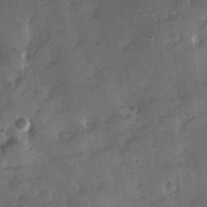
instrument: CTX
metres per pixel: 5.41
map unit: Hve
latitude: 24.4412
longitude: 146.8030
